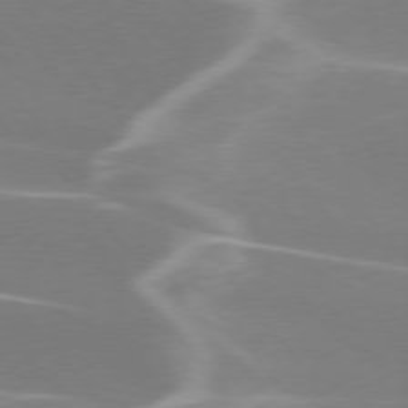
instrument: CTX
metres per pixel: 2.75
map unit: lApd
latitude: 75.7828
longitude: -62.8758
